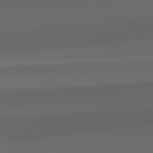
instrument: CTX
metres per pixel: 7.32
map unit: lApd
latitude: 82.0822
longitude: 143.2376
